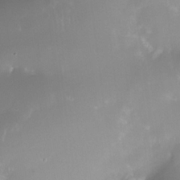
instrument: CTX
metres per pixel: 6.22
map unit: Nhe
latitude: -35.6155
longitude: -131.4049
